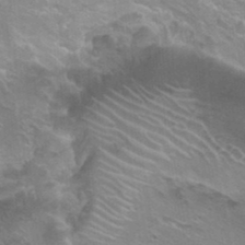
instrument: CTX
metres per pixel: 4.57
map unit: Hto
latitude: 22.7624
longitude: -41.9717
